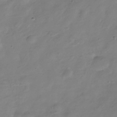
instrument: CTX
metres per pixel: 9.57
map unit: Hve
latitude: -33.7100
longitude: 90.4440
